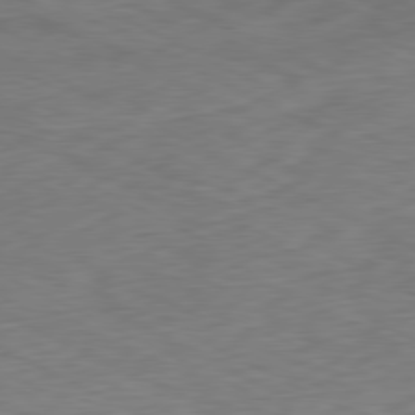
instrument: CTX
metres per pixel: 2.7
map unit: Ap
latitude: -80.7463
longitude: -69.7450
